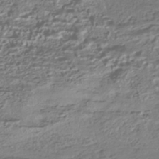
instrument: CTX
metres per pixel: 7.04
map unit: HNhu
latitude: -42.8408
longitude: 102.6141
